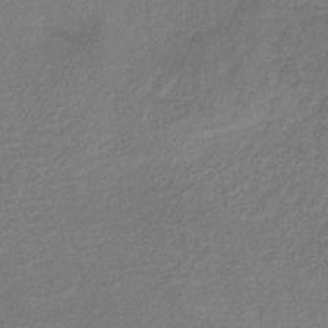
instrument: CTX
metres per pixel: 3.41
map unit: lHb
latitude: -35.0864
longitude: 65.8045
